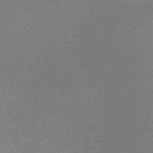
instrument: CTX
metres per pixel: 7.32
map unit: Nve
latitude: -56.2361
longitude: 61.3888
